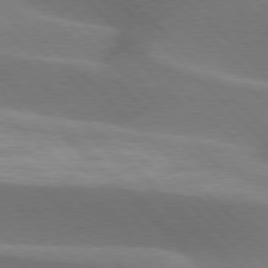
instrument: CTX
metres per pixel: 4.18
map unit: lApd
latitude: 77.2537
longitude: -51.0836
